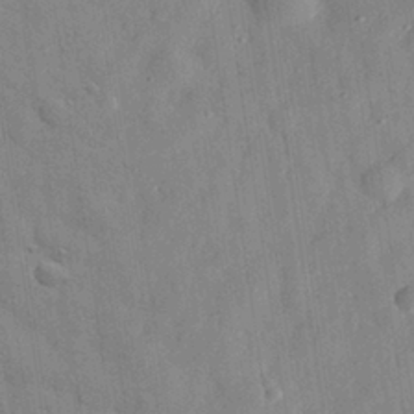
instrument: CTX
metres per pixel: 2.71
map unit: eHh
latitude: 29.0269
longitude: -74.8191
